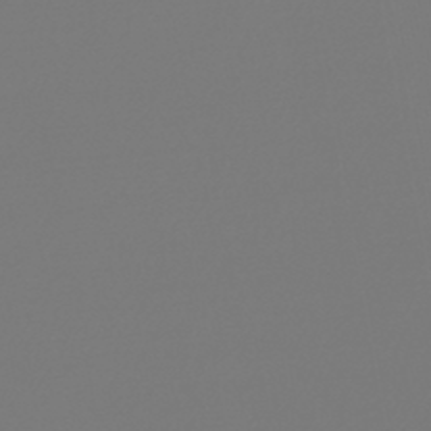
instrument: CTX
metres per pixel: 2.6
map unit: lHb
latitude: -46.1794
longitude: 75.8801
